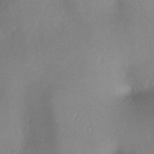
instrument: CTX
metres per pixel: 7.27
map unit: lAa
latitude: 3.1214
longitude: -117.2537
